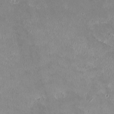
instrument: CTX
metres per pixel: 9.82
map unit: HNhu
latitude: -1.1809
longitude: -3.5749
